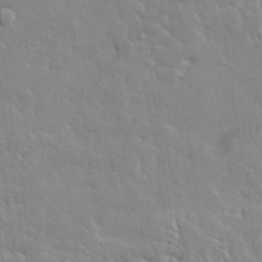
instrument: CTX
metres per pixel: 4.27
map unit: lHvf
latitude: 33.2537
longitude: -91.4804
